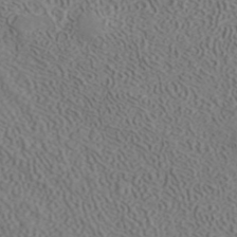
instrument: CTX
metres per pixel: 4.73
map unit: ANa
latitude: 41.6693
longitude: 32.9353
